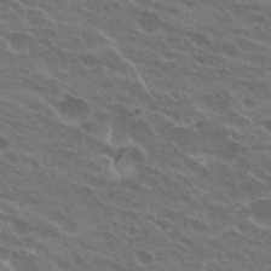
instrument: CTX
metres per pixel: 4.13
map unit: Hto
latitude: 24.5923
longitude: -38.3845
